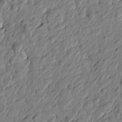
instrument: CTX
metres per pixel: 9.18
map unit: Htu
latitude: -2.6329
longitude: -179.7639
